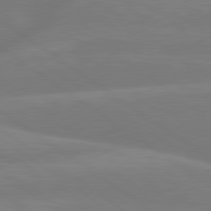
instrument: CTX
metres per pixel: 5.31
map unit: lApd
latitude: 79.6127
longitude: -149.0270
